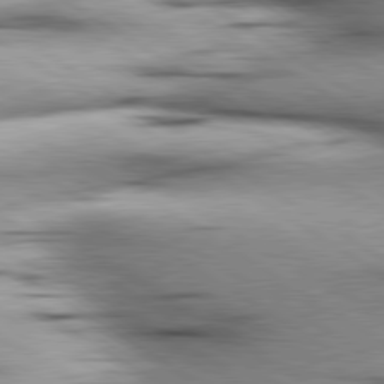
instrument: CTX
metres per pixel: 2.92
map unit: lApd
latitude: 80.3089
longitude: 159.2942
